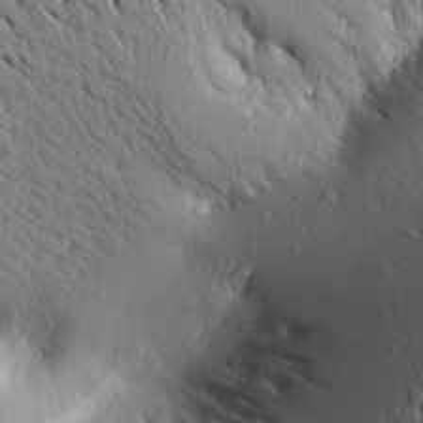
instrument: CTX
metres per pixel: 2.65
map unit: Aa
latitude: 19.7260
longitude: -148.2334
